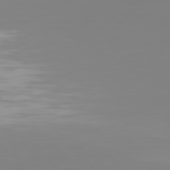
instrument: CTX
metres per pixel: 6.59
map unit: Hpe
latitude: 77.2348
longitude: -136.2334
